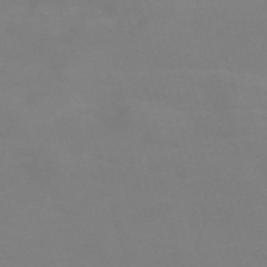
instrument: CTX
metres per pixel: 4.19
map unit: Nve
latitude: -59.3887
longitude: 60.5574
